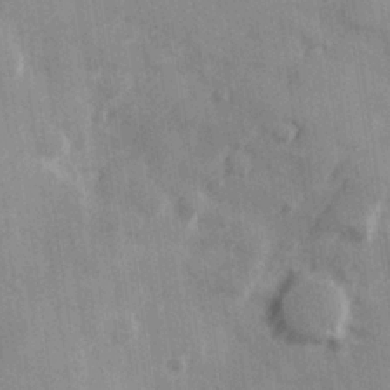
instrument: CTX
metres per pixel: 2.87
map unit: Hve
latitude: 25.8394
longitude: 147.6533
